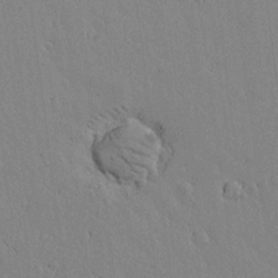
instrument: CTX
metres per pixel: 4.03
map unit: lAvf
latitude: 15.3671
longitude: -125.5560
